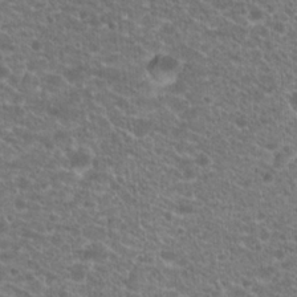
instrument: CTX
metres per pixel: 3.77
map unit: Hto
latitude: 20.6491
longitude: -39.0458
